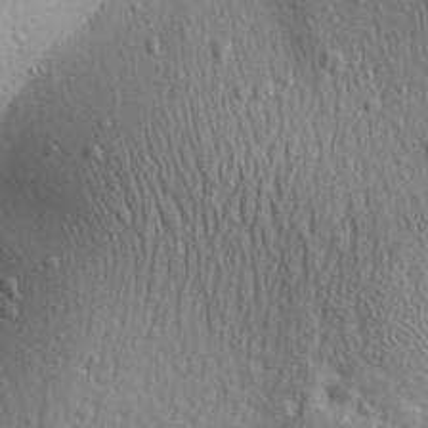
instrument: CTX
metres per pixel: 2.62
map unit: Aa
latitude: 29.8961
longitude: -138.8947
